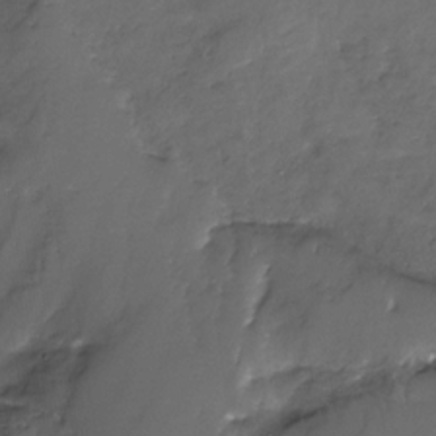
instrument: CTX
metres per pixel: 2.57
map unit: Nhe
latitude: -31.8611
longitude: -93.0836
